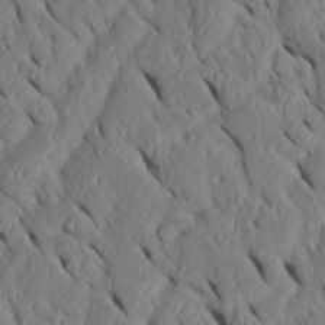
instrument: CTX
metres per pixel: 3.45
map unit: Htu
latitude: 0.8758
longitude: 148.6330
